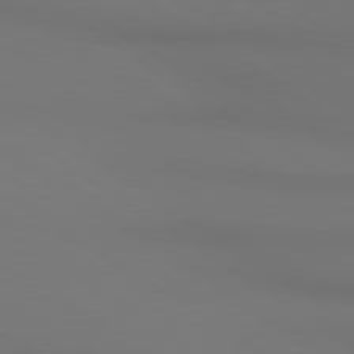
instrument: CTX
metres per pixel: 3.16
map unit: lApd
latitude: 80.7813
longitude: 152.3495
